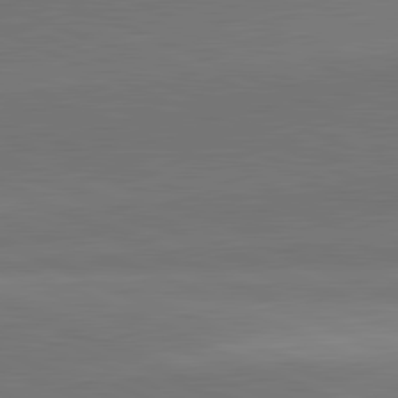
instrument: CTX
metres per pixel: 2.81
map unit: lApd
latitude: 81.8016
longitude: 150.3306
